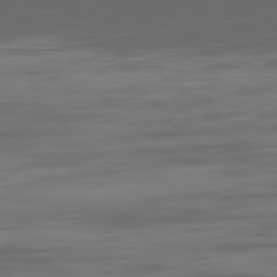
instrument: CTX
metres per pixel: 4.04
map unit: Ap
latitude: -79.6721
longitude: -59.3671
